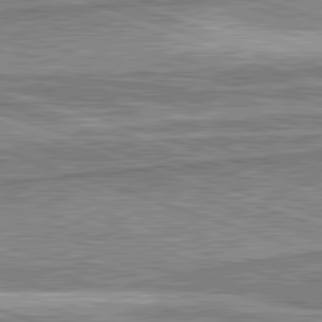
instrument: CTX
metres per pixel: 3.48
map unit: lApd
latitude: 82.3089
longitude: 167.8422
